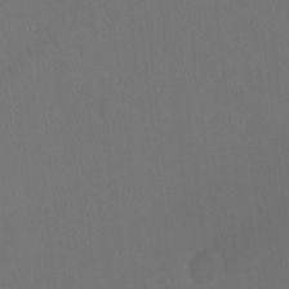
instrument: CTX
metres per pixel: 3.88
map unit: Hto
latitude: -13.2376
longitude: -41.4615
